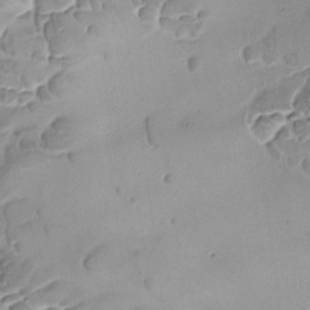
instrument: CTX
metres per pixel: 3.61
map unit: Ave
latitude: -8.8408
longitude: -122.3656
